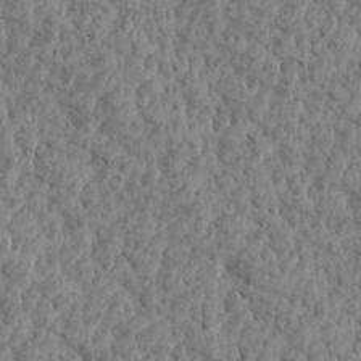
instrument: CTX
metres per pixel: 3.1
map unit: Aa
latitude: 15.4238
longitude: -142.3278
